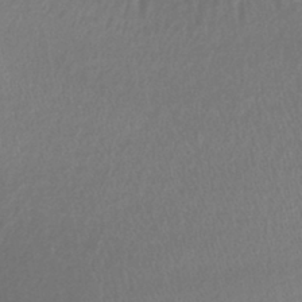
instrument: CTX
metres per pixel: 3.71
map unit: lHb
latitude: -41.7477
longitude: 58.8596
